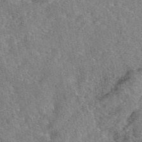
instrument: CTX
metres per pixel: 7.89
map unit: eAb
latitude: 46.7058
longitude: 107.0298
